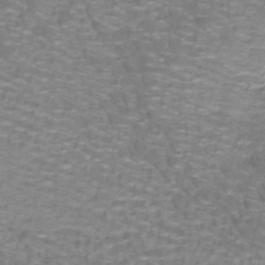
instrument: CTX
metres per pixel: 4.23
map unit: lHb
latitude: -41.7477
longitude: 55.5966
